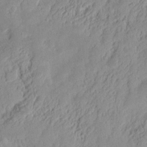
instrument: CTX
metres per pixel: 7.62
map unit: Nhu
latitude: 13.1025
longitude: -73.4049
